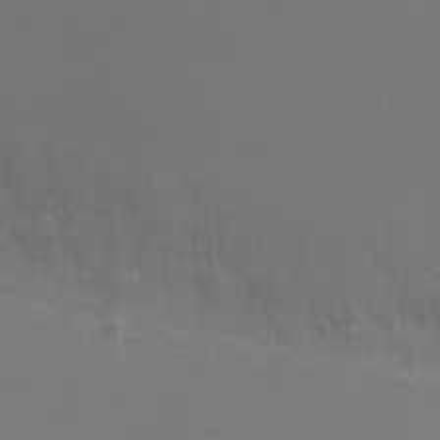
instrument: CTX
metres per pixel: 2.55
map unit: Ht
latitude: -6.4440
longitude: -27.0270
